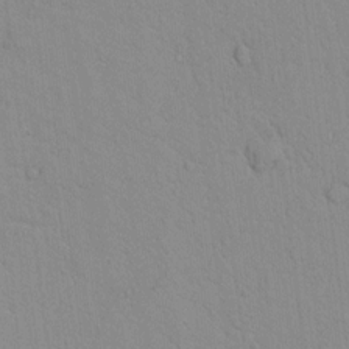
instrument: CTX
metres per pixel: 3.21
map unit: lAvf
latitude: 8.7624
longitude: 168.3306
